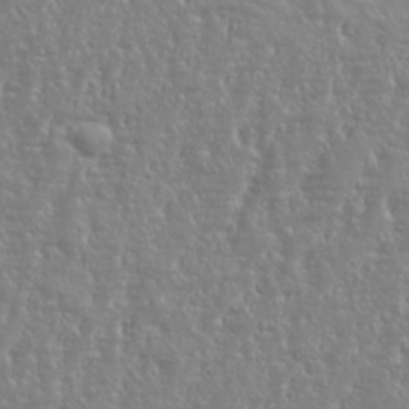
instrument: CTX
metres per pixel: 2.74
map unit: eHh
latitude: 34.7435
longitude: -134.4979
